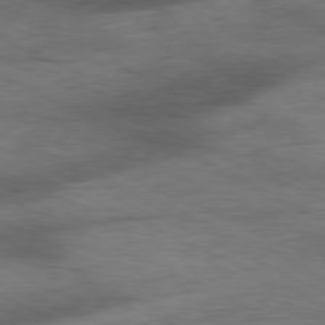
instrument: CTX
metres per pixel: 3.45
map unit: Ap
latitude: -81.1431
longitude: -91.0836
